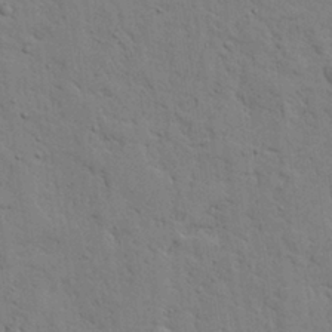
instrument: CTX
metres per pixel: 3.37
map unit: Aa
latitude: 27.7828
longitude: -130.0633
